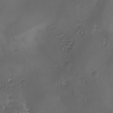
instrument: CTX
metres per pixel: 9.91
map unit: Ave
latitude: -7.3509
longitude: -122.0822
